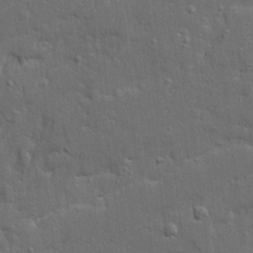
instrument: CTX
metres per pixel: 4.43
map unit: Ave
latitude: 19.7638
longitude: -128.5735
